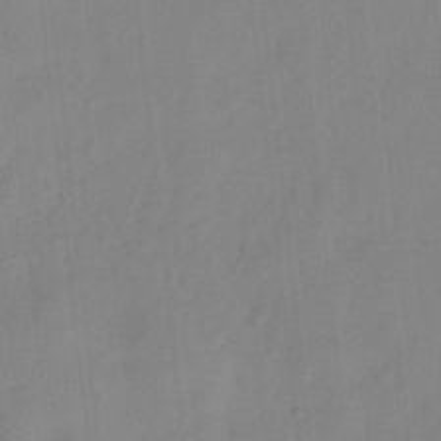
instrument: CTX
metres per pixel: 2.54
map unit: HNhu
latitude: -27.8800
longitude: 74.3307
